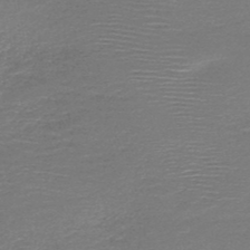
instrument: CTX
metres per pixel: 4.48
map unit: HNb
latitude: -48.3496
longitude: -41.5938
